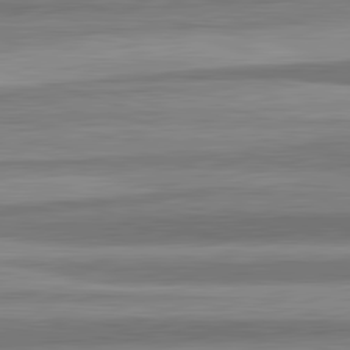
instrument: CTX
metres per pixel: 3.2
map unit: lApd
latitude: 82.6490
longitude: 177.7856
